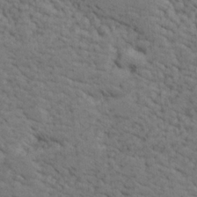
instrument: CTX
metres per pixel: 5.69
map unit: lHvf
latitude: 26.3656
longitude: 143.1998
